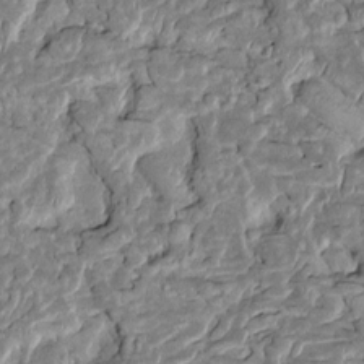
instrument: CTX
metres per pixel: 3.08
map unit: Htu
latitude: -1.8801
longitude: 149.7100
